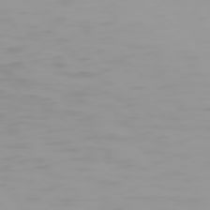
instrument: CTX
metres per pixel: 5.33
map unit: Hpe
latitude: 74.1200
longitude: -128.7624
